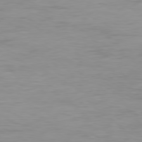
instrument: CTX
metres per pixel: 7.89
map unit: Ap
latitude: -79.6533
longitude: -76.9891
